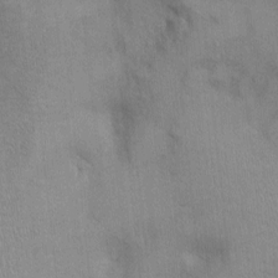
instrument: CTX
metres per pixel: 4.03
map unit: Ht
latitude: -2.9352
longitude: -14.8947
